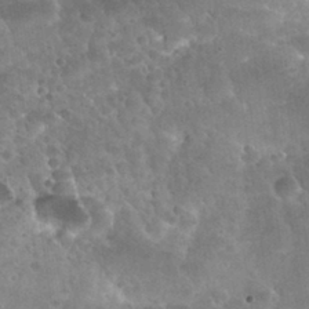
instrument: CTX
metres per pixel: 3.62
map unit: Nhu
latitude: 30.7625
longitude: -54.5168
